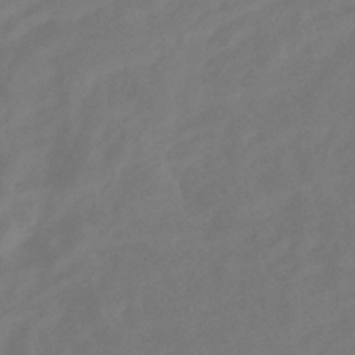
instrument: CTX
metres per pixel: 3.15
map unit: eHb
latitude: -35.4643
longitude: 78.7463
